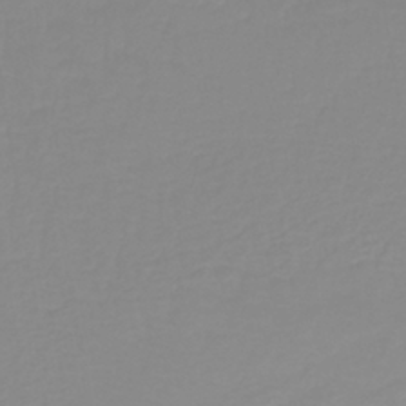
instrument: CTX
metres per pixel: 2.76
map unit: lHb
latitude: -40.6896
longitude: 60.1039
